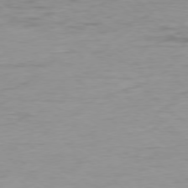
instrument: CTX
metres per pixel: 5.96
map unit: Ap
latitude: -78.2928
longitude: -78.4034
